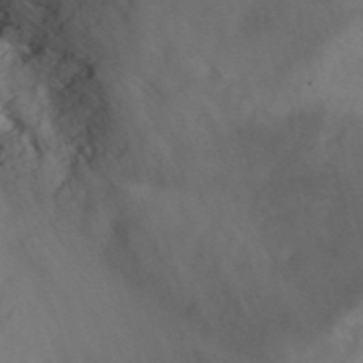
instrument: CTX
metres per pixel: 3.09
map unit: Nhu
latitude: 26.1767
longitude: -54.5546
